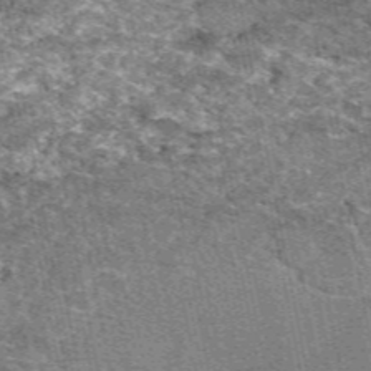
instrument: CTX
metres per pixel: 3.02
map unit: eAb
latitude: 50.1766
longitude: 109.7855
